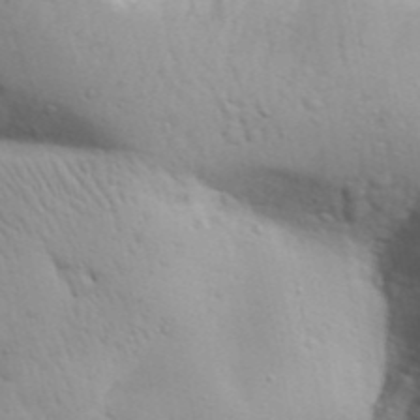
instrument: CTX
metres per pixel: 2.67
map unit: Aa
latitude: 29.3859
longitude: -146.3468
